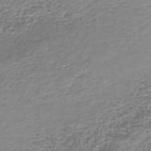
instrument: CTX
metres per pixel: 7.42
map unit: lHb
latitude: -44.3117
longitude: 59.4643
